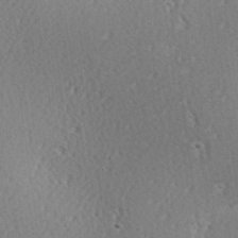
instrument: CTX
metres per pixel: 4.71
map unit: Hve
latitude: 2.6112
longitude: -124.4034
